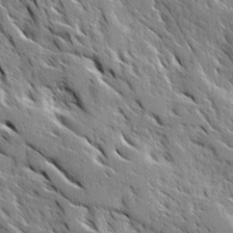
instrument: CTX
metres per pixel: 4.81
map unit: Ave
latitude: 16.7057
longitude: -130.5735
